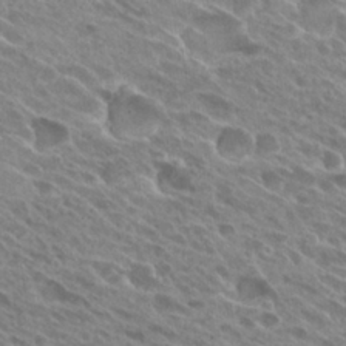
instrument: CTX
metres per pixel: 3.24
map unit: Hto
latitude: 25.7449
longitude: -40.6490
